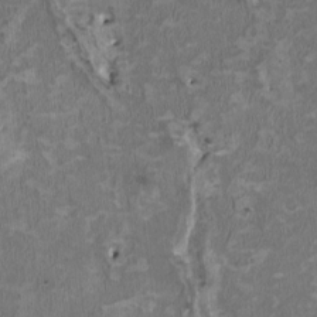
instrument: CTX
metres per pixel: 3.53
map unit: HNhu
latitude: 2.4223
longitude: -3.8394
